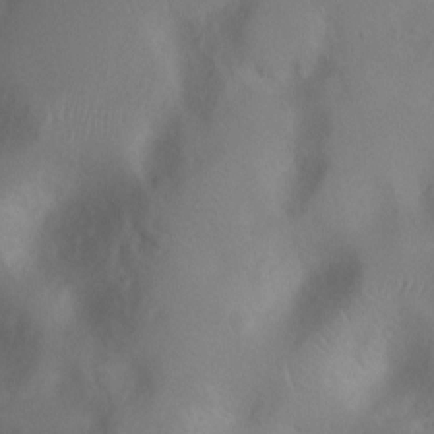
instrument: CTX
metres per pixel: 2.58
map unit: Ht
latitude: -7.2565
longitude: -23.7072
